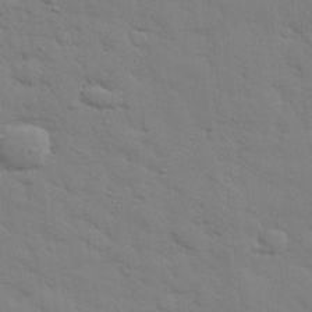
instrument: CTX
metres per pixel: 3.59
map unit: eHh
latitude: 28.1955
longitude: -75.1025
